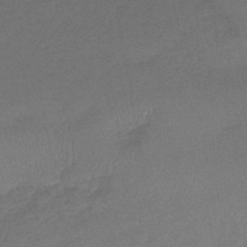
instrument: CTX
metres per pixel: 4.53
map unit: lHb
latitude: -42.4817
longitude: 80.8786
